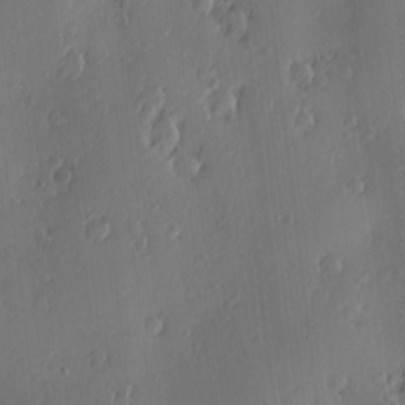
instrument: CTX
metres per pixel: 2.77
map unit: Nve
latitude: -7.5777
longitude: 173.9745
